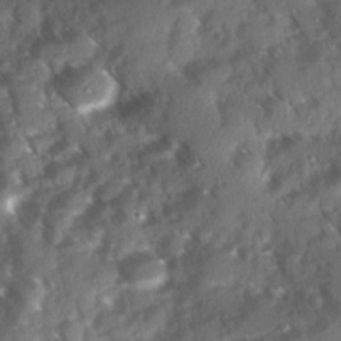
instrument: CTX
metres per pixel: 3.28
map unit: Ave
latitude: 10.4034
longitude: -103.0080
